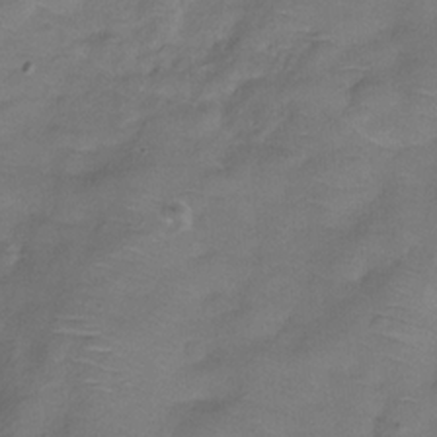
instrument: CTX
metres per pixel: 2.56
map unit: Hve
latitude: -31.1998
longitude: 95.8800
